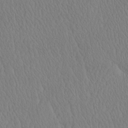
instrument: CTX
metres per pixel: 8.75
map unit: eHh
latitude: -3.6910
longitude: 15.8801
